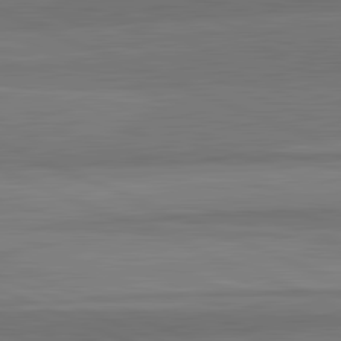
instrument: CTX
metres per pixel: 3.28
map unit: lApd
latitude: 82.8380
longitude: 157.8044
